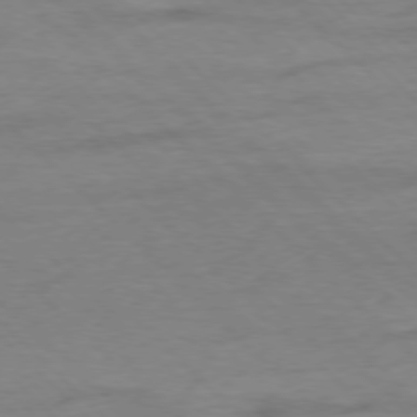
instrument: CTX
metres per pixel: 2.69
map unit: Ap
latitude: -77.1242
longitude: -85.2537
